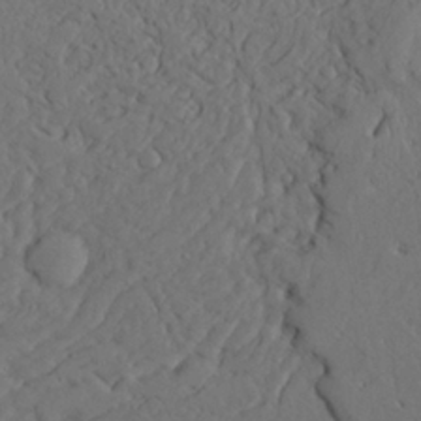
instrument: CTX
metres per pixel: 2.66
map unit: Ave
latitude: 23.6694
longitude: -132.2145
